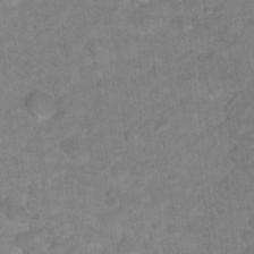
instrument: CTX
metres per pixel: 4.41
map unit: Hto
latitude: 18.7624
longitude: -38.8569
